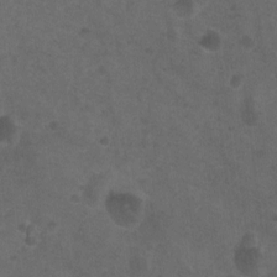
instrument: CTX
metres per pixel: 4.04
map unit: Hto
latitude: -9.9367
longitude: -36.4034
